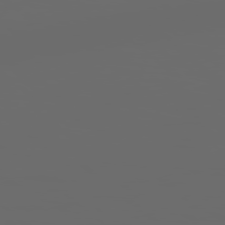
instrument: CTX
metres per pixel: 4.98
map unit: Hpe
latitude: 78.3090
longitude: 176.1039
